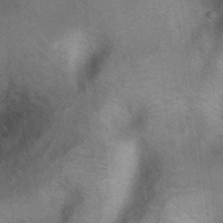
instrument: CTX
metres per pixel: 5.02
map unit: Hto
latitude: 7.8394
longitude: -30.3468
